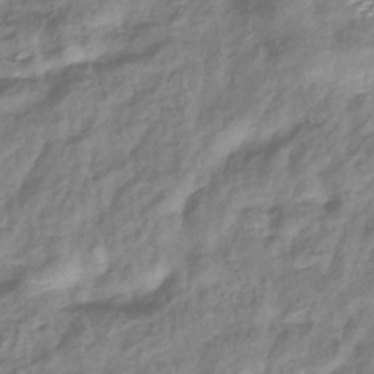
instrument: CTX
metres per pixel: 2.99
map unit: eHb
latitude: -40.5007
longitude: 78.8786
